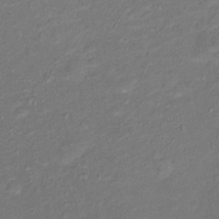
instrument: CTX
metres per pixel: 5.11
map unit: Ht
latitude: 12.8758
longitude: -39.4615
